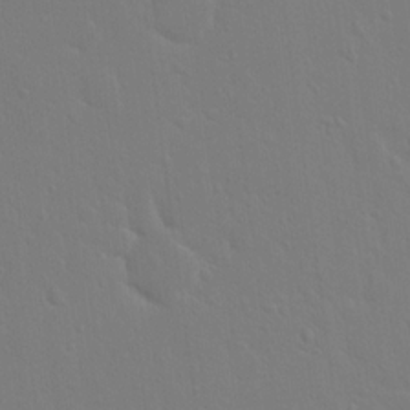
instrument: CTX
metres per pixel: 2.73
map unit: Hto
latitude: 18.0255
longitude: -39.8016
